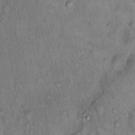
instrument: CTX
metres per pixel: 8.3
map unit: Hto
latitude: 15.4994
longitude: -59.3293
